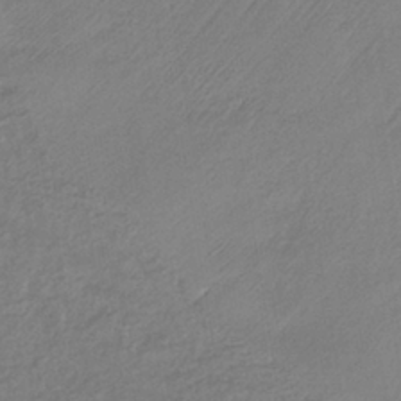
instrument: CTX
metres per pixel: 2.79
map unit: lHb
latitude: -38.3306
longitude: 68.6518
